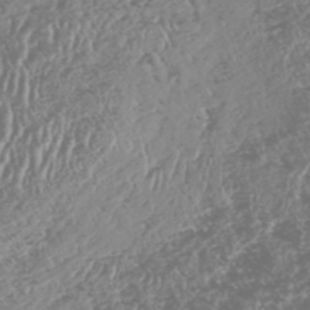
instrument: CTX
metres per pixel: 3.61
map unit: HNhu
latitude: -48.0283
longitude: 31.1242
